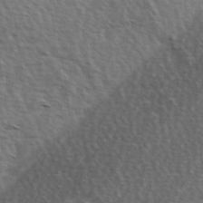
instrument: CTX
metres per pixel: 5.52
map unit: Hve
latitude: 2.8758
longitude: -123.3860
